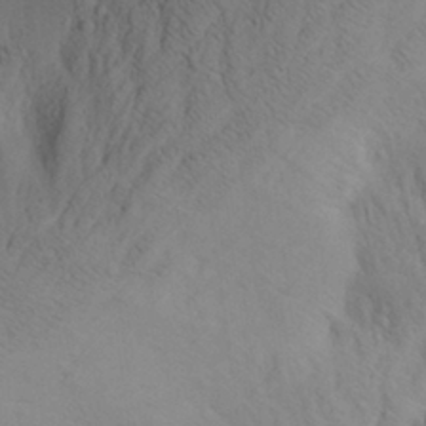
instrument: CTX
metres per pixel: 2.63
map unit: Aa
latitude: 28.1389
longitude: -147.9151
